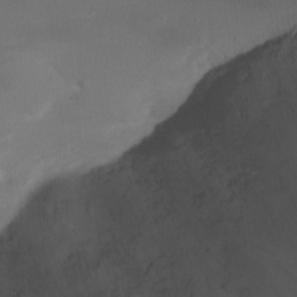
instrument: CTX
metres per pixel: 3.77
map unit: Nhu
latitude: -12.9920
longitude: -41.7071
